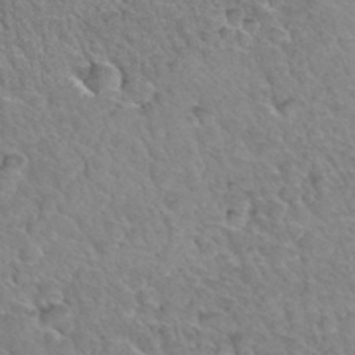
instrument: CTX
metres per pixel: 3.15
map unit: Hto
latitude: 34.8569
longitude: -46.5357
